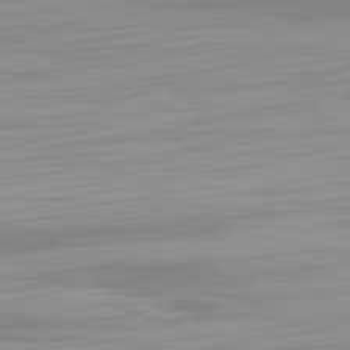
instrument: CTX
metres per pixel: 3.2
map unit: Hpe
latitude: -81.7100
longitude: 19.9178
